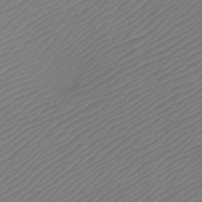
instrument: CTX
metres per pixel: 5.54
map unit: Htu
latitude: -11.3699
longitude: -71.3859
